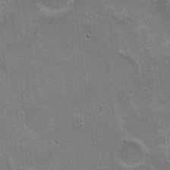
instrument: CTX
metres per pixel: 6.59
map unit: Hto
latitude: 17.7639
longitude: -36.9892
